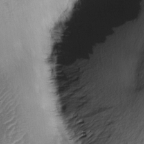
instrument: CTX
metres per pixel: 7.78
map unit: lAa
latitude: -4.4062
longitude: -128.5168
